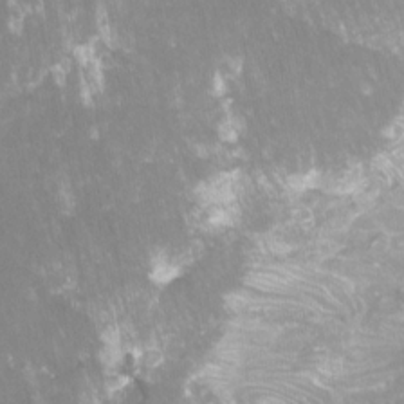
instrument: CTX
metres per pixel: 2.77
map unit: Htu
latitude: -6.7463
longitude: -49.0269
